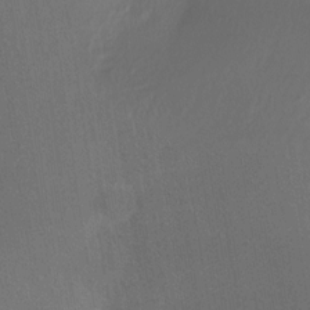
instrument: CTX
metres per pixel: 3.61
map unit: Nhe
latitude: -28.2740
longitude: -110.0633
